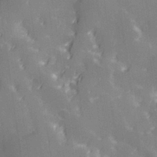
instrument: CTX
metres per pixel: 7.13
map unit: Hve
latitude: 28.4412
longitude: 145.4454
